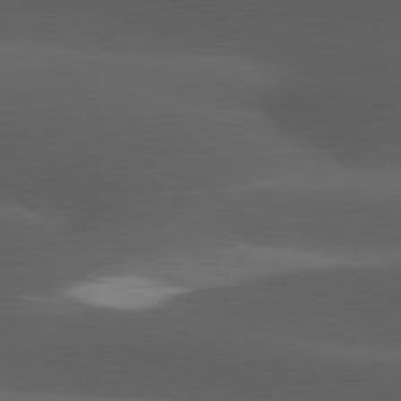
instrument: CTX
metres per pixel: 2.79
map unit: lApd
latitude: 77.6882
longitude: -54.7624
